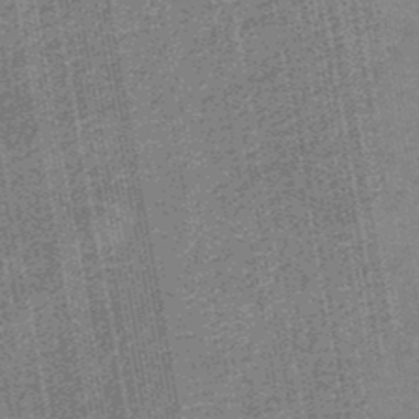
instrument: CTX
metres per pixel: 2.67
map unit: eAb
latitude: -36.0850
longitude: 51.7289
